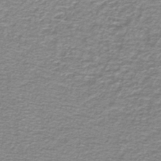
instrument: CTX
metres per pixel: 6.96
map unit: lHb
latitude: -44.0094
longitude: 56.9164
